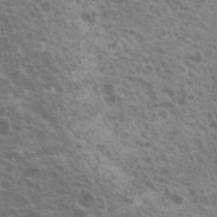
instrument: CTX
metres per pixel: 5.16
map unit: Nhu
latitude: 20.3468
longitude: -30.9514
